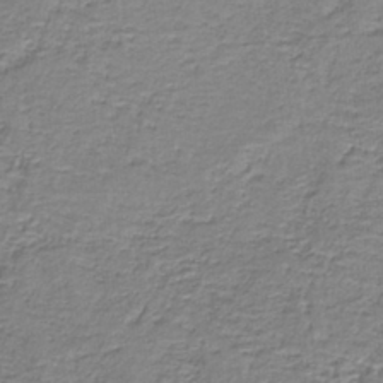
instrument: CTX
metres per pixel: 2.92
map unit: eAb
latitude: -37.3131
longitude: 52.9541
